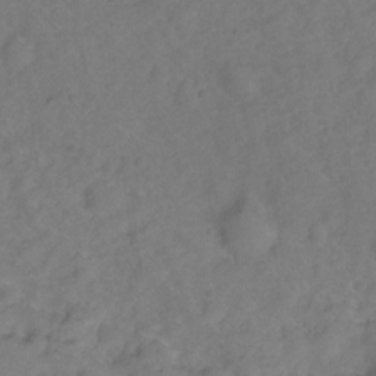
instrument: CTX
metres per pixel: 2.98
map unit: Hto
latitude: -2.9163
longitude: -33.9150
